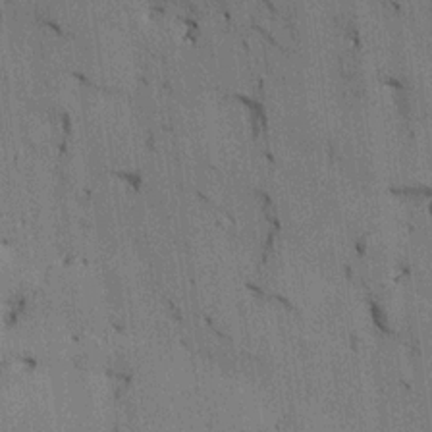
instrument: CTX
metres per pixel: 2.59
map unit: HNhu
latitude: 14.4223
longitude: 11.6722
